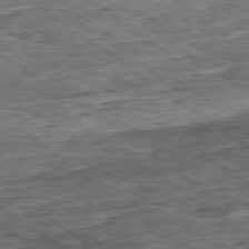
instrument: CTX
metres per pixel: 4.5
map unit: Ap
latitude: -79.3509
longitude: -85.8395
